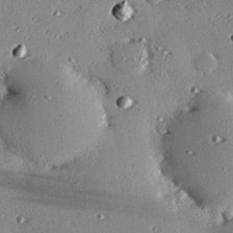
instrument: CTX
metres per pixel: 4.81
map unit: eHh
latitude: 22.8380
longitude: -89.5183
